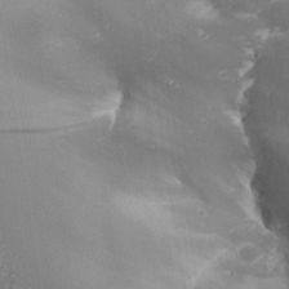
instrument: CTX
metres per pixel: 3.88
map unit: Aa
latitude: 29.8205
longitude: -131.7261
